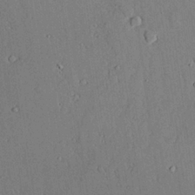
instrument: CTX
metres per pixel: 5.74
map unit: lAvf
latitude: 24.2711
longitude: -111.1970
